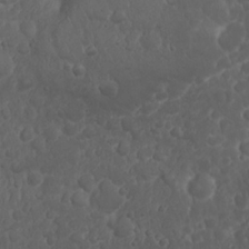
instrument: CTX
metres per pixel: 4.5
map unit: Nhu
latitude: 23.8205
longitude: -59.6127
